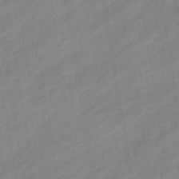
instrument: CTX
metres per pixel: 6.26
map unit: eHb
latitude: -37.8044
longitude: 79.5210
